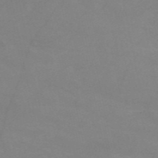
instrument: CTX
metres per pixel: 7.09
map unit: HNb
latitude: -54.9353
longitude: -48.5735
